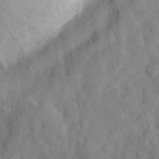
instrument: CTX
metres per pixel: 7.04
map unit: eHh
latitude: 27.8961
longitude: -77.0080
